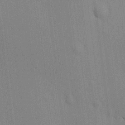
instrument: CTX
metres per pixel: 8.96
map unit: HNhu
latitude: 12.2145
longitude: 11.2376
